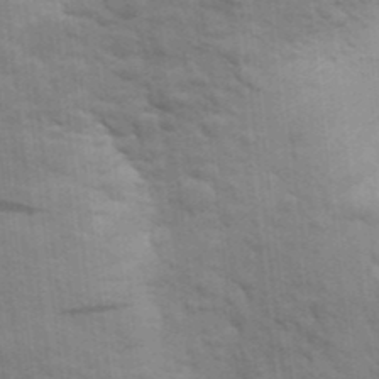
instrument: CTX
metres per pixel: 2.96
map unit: Aa
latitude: 25.1781
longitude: -148.3467
